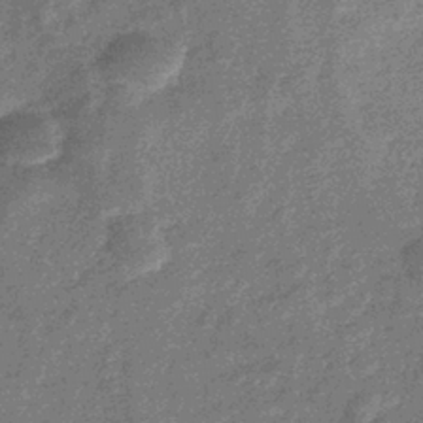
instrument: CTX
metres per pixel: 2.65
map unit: eHb
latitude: -37.7477
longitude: 80.0661
